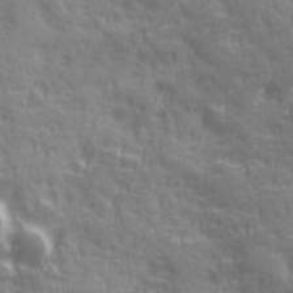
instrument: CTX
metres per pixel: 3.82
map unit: Ave
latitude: 19.8205
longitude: -132.3278
